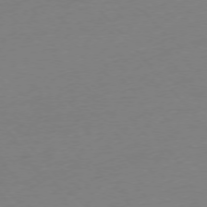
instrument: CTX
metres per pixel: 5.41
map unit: Ap
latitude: -76.1606
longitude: -93.5749
